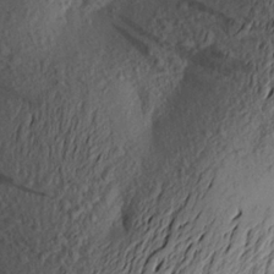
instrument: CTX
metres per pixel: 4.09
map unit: Aa
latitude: 23.0269
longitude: -149.8205
